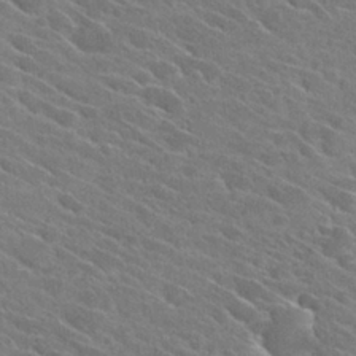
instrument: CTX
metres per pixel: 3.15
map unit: Hto
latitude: 27.0836
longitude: -42.5735
